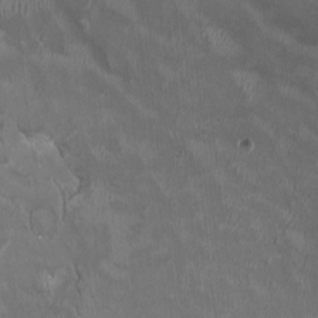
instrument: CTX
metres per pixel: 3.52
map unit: HNhu
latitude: 0.1577
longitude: -3.4804
